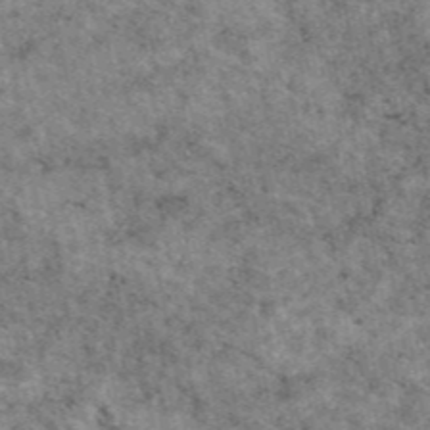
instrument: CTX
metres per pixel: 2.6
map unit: eAb
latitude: 47.3482
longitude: 114.4629
